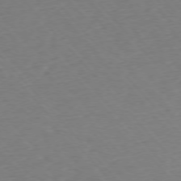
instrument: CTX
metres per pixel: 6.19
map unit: Ap
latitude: -76.2362
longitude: -80.9325
